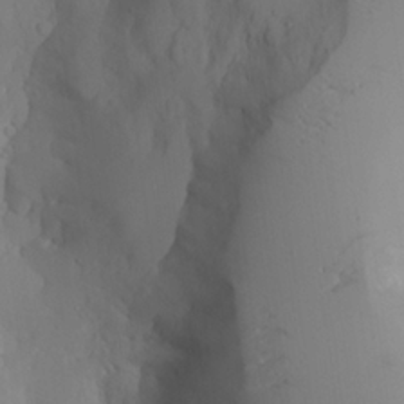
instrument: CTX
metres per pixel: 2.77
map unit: Aa
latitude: 23.5749
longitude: -127.1781
